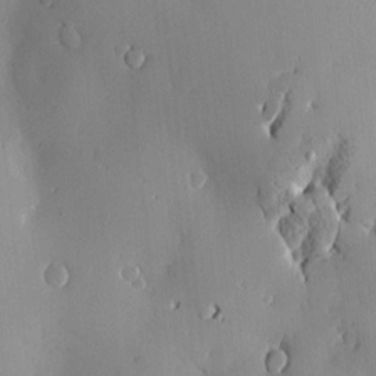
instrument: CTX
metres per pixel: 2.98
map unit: Nve
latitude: -8.5385
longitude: 173.4643
